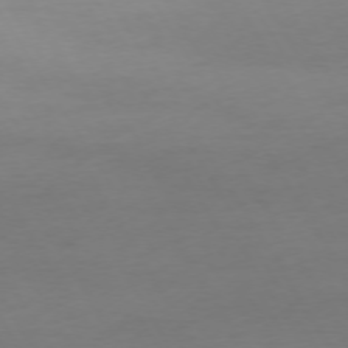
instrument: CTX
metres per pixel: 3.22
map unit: Ap
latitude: -75.0298
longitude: -68.9325
